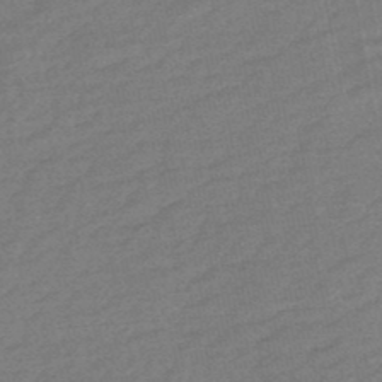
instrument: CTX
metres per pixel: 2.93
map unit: HNb
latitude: -49.1620
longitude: 58.4440
